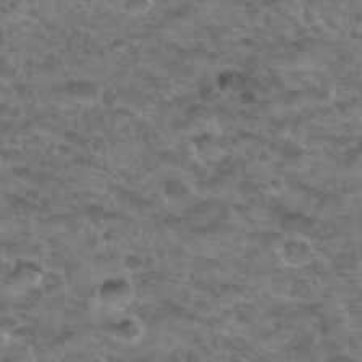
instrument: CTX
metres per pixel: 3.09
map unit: Hto
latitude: 32.9703
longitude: -48.7057
